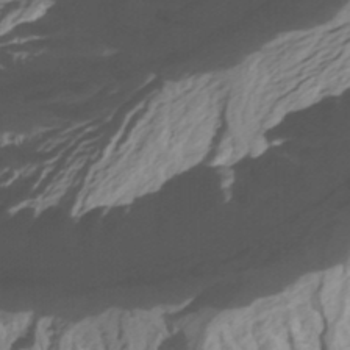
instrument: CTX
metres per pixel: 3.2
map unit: Htu
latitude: -3.9178
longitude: -72.0444
